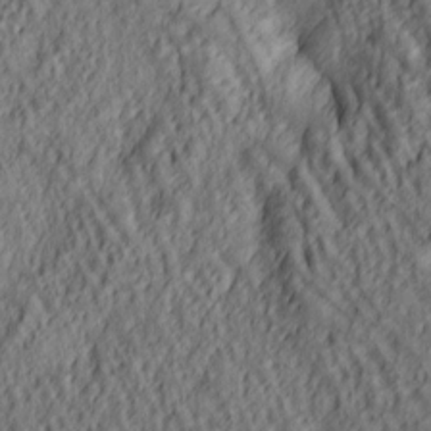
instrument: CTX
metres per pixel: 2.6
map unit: lAa
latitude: 4.9703
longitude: -116.7057
